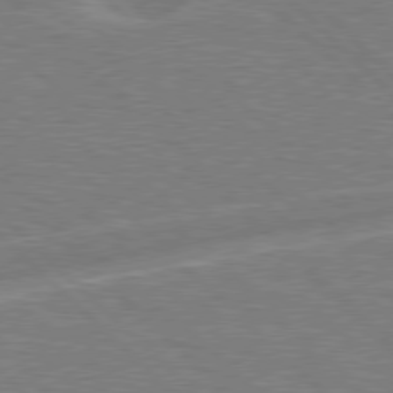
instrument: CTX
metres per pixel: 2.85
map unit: Hpe
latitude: 77.6127
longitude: -151.6882
